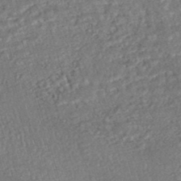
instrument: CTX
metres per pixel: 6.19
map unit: HNhu
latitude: -46.7085
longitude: 99.3509
